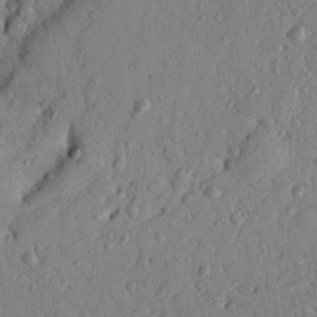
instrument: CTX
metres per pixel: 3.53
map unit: Nhu
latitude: 19.7638
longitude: -77.5182
